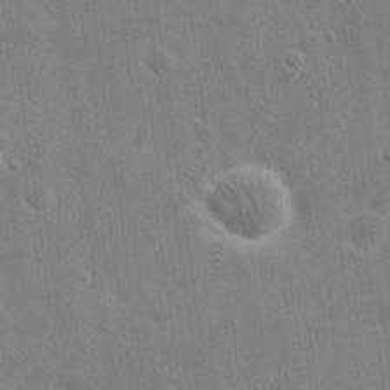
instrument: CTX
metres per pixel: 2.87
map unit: eHh
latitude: 20.3845
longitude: -66.7435
